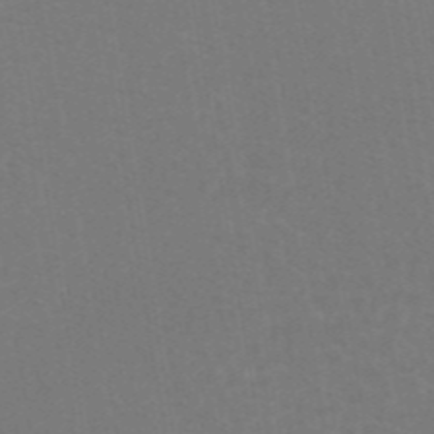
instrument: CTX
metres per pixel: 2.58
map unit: ANa
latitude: 44.3845
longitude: 27.9367
